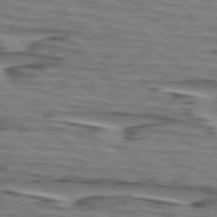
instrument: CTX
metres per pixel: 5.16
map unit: lApd
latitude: 74.0822
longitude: -71.1592
